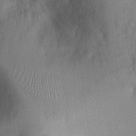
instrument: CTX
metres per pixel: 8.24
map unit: Nhu
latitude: 0.8946
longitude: -18.1200
